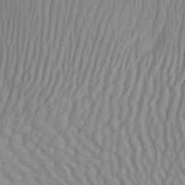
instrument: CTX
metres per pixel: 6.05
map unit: Aa
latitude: 28.6868
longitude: -138.8569
